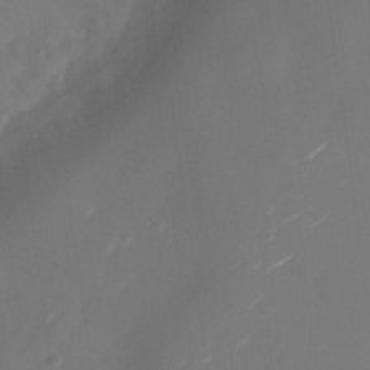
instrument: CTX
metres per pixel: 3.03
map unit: Nhu
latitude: -28.9920
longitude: -74.0822
